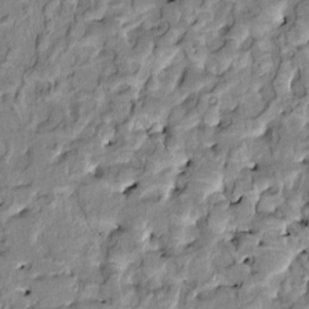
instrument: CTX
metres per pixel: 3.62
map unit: HNhu
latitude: 4.9136
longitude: 9.7478
